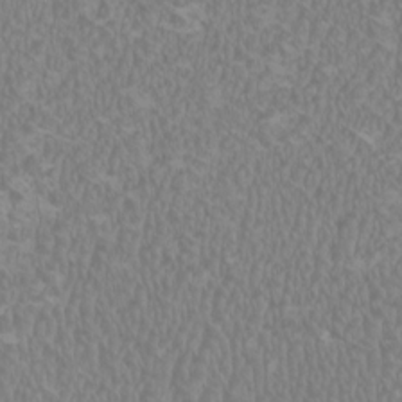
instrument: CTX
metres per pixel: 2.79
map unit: HNhu
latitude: 1.5560
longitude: -1.1970
